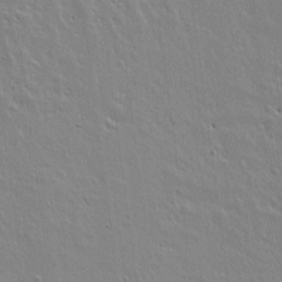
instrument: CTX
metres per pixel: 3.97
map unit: lAvf
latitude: 15.8017
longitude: -125.2348
